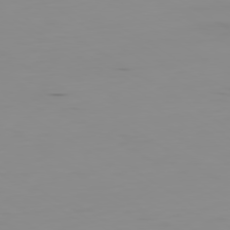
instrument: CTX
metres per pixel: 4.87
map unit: Ap
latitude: -79.7288
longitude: -78.3468
